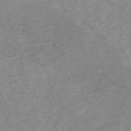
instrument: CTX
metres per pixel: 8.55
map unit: HNb
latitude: -54.4251
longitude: -42.9892
